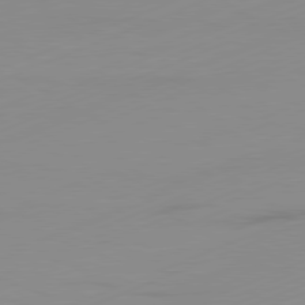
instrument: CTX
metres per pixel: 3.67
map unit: Ap
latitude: -81.6911
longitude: -86.7813
